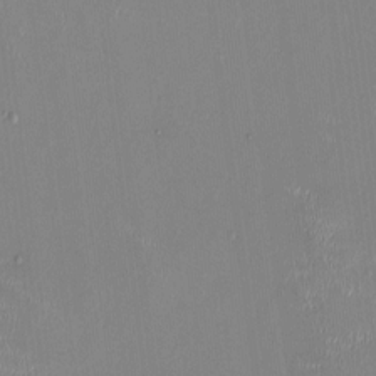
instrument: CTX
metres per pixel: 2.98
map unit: HNhu
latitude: 0.2900
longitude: -4.9703
